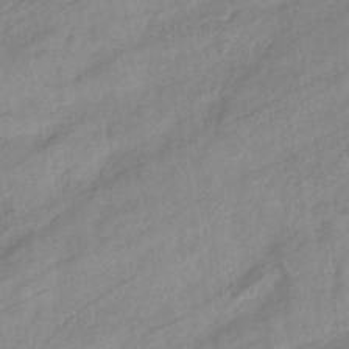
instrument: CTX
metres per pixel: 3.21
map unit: eHb
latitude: -42.5195
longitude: 83.4265
